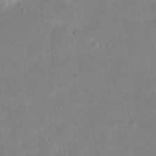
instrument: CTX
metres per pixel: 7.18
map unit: eHh
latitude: 20.8569
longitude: -70.2522
